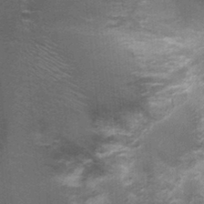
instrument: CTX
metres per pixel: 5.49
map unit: Nhu
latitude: 3.8772
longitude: -18.0255
